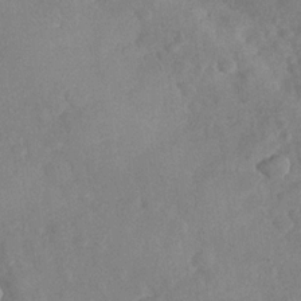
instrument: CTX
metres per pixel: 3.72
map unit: Nhu
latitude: -30.3684
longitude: -60.2711
